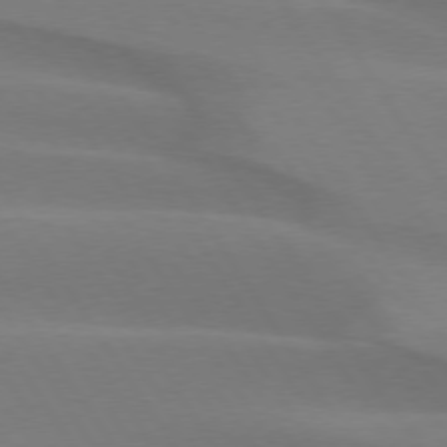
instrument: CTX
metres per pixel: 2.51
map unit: lApd
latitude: 75.0081
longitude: -66.5356
